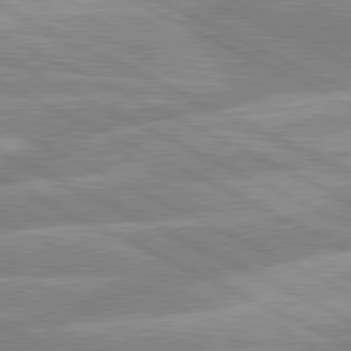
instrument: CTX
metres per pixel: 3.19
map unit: lApd
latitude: 80.5546
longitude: -125.6693
